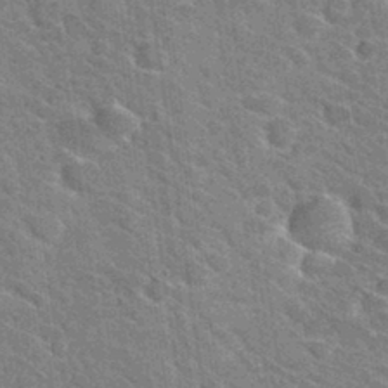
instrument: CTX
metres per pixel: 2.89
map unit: Hto
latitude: 31.3482
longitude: -44.4412
